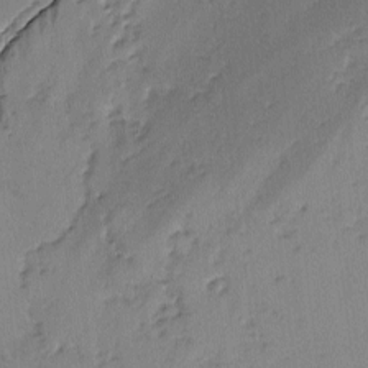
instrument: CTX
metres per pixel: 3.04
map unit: lAvf
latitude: -2.9352
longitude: -105.9528
